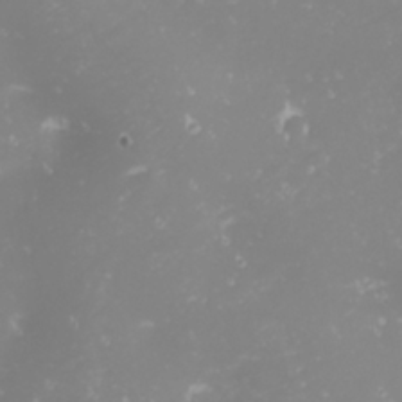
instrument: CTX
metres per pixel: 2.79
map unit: Nhu
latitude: -1.2565
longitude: -80.8947
